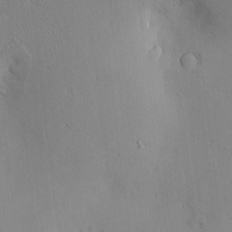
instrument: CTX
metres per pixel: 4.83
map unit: Nve
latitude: -8.8030
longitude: 173.7855
